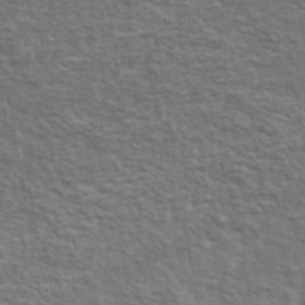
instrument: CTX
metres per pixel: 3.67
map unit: lHvf
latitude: 37.6505
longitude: -89.3293
